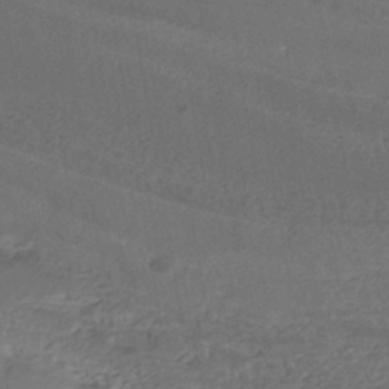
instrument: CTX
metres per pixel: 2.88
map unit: HNhu
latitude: -42.6896
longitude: 102.6707
